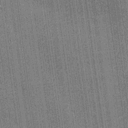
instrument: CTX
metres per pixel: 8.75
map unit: lHvf
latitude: 19.8583
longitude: 142.8785
